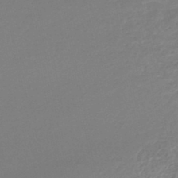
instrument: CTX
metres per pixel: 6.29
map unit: lHb
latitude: -46.3117
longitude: 74.9731
